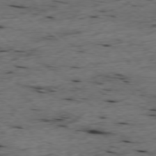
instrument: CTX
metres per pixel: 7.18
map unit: Ap
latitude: -78.7085
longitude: -89.8017
